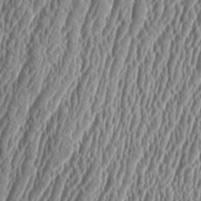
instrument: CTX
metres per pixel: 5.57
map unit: Aa
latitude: 9.4615
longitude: -129.6883
